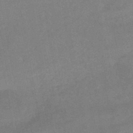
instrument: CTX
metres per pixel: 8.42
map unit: HNhu
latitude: -47.2754
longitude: 89.8233
